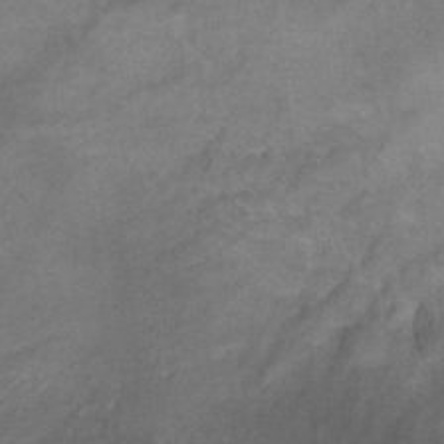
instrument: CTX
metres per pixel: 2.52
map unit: Ht
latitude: 0.2522
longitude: -32.9703
